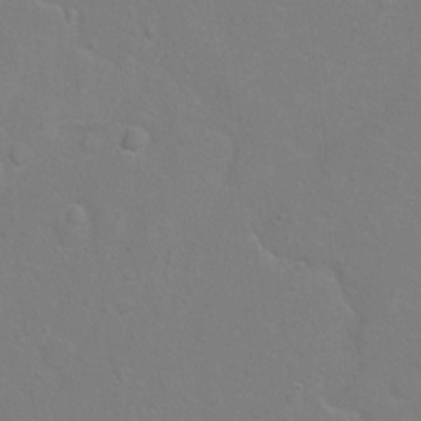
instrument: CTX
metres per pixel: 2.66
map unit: Hto
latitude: -5.7855
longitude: -35.4804
